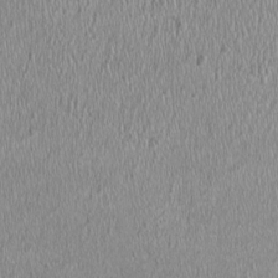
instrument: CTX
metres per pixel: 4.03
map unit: HNhu
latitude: -0.8030
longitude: 0.9731
